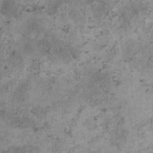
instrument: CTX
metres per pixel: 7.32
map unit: HNhu
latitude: 1.4048
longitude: 3.8800
